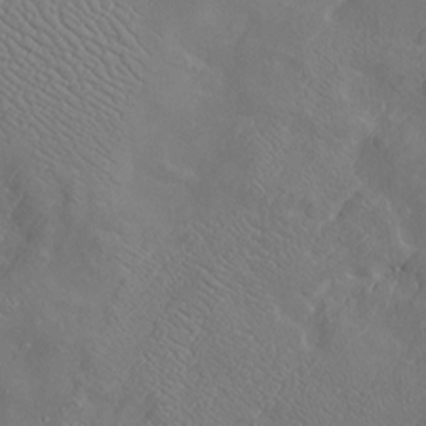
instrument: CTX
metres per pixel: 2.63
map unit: Htu
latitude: -6.9163
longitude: 160.3117
